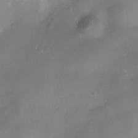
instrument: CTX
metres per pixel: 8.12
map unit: Nhe
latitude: -36.2928
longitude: -130.8758
